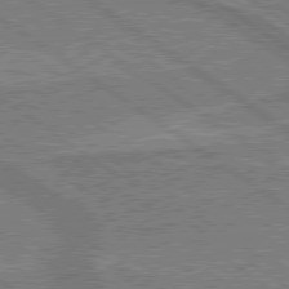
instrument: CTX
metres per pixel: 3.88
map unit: lApd
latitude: 79.3482
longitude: 175.1809
